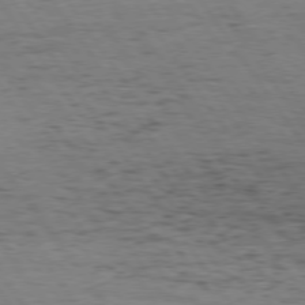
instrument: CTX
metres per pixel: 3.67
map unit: Hpe
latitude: 74.9703
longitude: -140.4790
